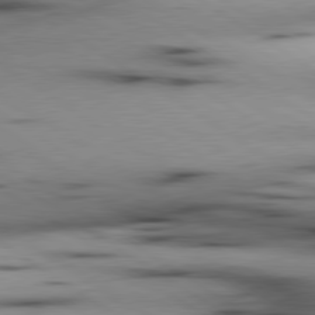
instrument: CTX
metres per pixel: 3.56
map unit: lApd
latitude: 80.1200
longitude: 161.6344
